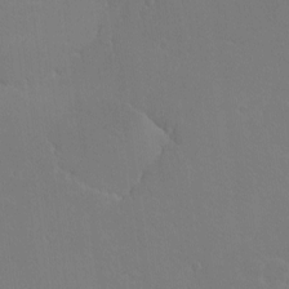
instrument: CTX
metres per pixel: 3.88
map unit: eHh
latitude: -3.1431
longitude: 19.6155
